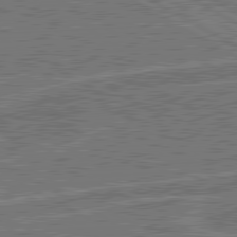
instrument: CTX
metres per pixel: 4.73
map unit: lApd
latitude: 80.8380
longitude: 119.5210
